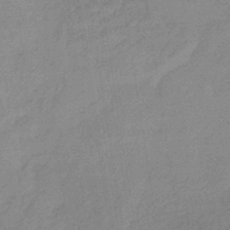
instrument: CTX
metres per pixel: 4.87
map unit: lHb
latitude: -35.5588
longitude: 69.0108
